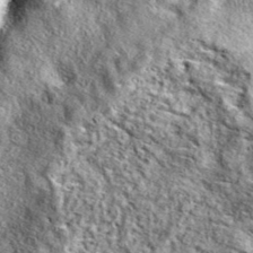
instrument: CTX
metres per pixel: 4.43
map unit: eAb
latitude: 38.5357
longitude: 109.5777
